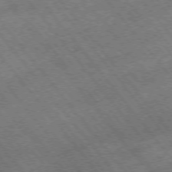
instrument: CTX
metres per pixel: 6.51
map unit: Hpe
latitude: -75.5777
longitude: -18.4034
